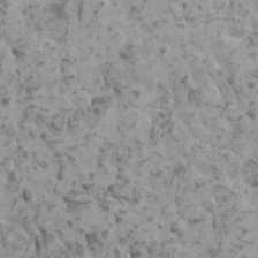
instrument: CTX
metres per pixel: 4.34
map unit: HNhu
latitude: 0.8002
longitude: 2.6329
